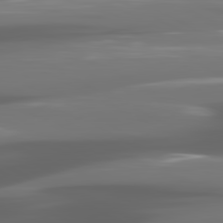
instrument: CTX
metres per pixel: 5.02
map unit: lApd
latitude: 81.1025
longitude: -140.0633
